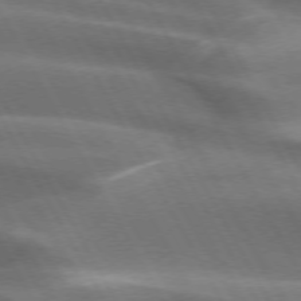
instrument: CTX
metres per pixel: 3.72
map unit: lApd
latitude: 73.1215
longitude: -50.8947
